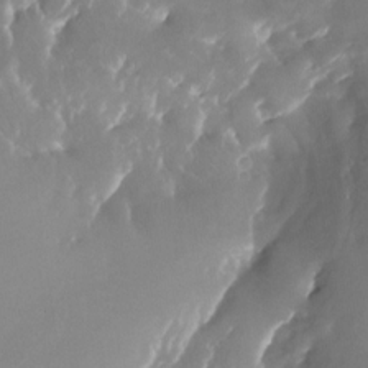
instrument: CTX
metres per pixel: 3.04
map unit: Nhu
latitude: -25.3698
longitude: -73.0081
